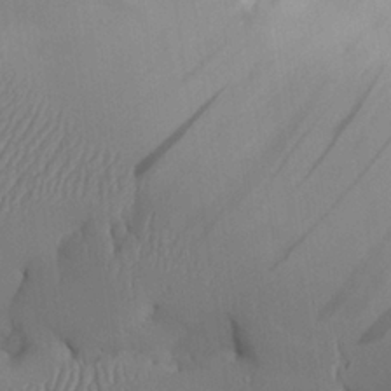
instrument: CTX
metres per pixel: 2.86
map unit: Aa
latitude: 25.8016
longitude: -128.2522
